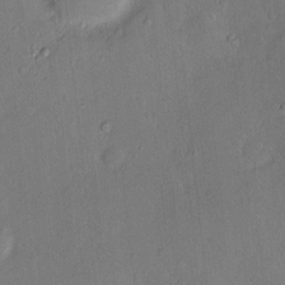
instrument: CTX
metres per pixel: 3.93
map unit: Hve
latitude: -11.1809
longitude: 175.6910
